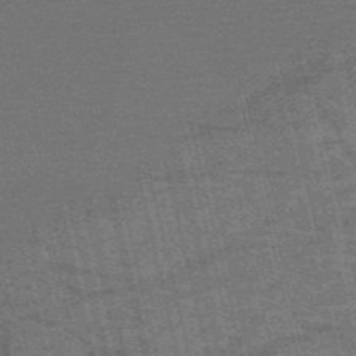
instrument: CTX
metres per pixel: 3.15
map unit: HNb
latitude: -53.5021
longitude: -43.2537
